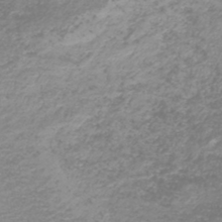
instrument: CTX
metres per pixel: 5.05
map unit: HNb
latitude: -45.4643
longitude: 54.8597
